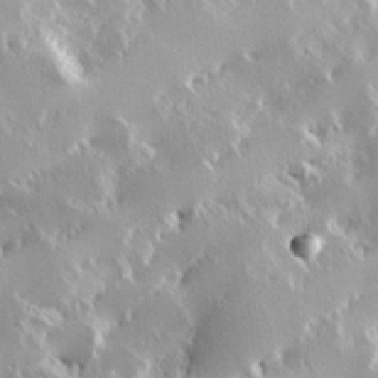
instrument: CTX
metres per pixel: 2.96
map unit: Hve
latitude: 23.9150
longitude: 145.9745
